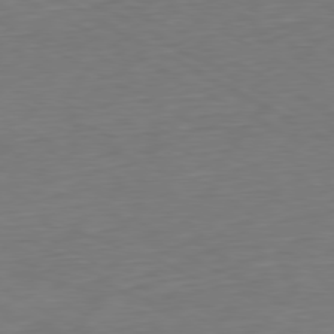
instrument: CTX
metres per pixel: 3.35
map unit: Ap
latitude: -79.6533
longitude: -56.9324
